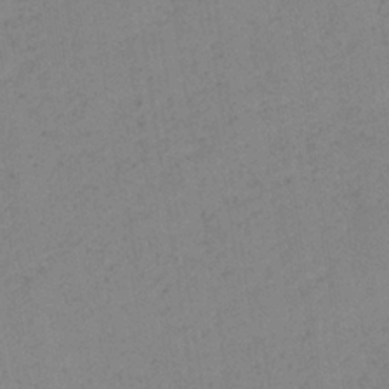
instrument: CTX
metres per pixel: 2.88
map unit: HNb
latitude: -33.8234
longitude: 63.6155
